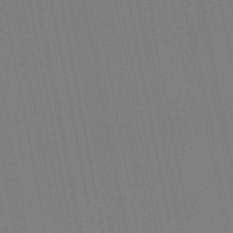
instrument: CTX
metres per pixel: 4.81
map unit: lHb
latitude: -48.3118
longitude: 67.0297
